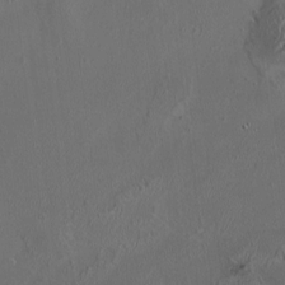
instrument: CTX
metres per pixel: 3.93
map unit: HNhu
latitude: 6.7435
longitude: 6.3684
